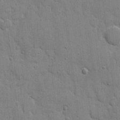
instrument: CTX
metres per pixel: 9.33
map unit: eHh
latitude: 8.4034
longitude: -67.5560
